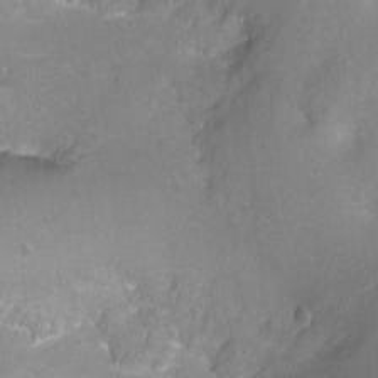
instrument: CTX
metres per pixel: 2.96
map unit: Ht
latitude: -6.7841
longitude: -36.5357
